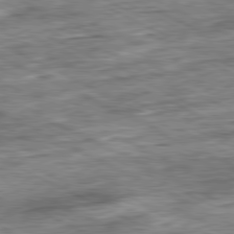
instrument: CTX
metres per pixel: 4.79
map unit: Ap
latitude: -81.2187
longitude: -88.7813
